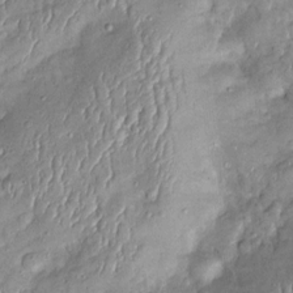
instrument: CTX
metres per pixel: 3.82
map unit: Htu
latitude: 2.1389
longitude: 148.0472
